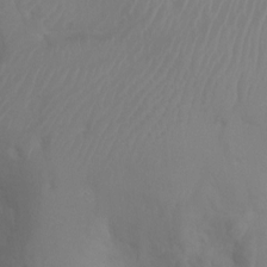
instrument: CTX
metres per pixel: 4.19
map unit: Ht
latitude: -3.2375
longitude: -25.0458
